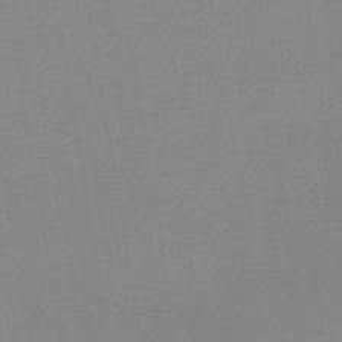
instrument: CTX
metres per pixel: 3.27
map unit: HNb
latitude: -49.6155
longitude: -48.8191
